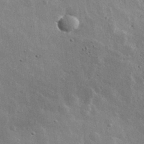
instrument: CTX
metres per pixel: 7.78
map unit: lHvf
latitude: 33.1214
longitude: -90.4223
